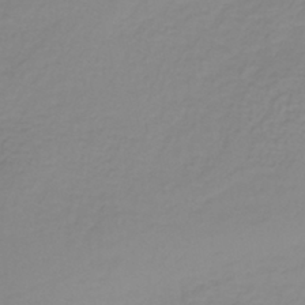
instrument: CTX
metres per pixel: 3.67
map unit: lHb
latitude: -36.9163
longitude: 61.5588
